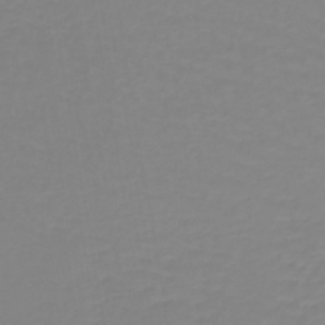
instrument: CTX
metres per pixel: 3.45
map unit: lHb
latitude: -40.8975
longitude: 60.3495
